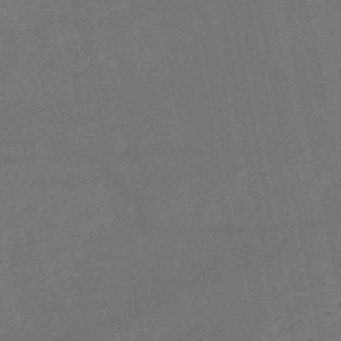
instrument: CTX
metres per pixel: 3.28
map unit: HNb
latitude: -51.9367
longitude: -40.1577
